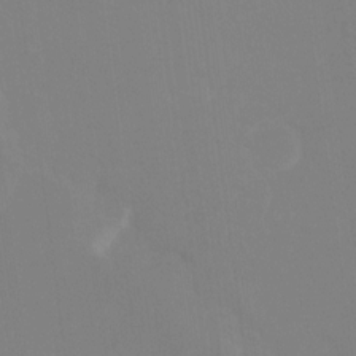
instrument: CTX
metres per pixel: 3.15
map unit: Ht
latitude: -13.7289
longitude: -58.5168
